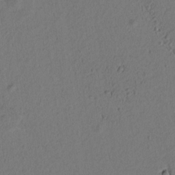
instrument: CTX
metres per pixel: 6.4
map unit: lAvf
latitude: 8.6869
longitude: 166.0283
